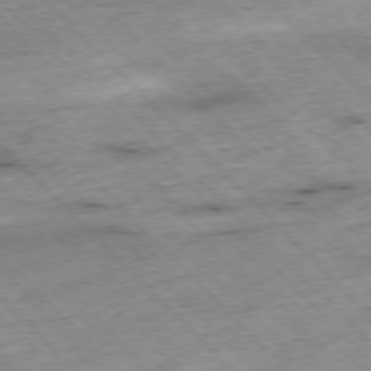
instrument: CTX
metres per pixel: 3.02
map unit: Hpe
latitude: -77.0864
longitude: -15.8206
